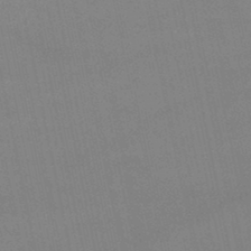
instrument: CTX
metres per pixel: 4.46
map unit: lHb
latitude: -45.5399
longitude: 58.4251
